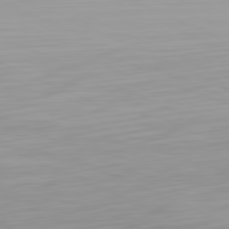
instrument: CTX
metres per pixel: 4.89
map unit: Hpe
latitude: -81.6533
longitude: 19.8233
